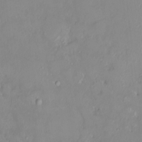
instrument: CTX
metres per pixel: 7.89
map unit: HNhu
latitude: 3.7827
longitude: 7.5966
